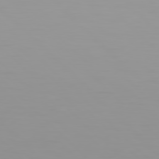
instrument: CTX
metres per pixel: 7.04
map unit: Hpe
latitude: 77.6316
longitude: -136.7624
